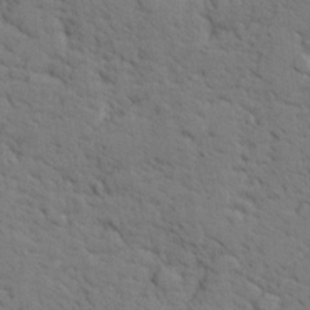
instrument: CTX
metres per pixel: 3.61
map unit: lHvf
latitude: 26.1767
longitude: 143.2753
